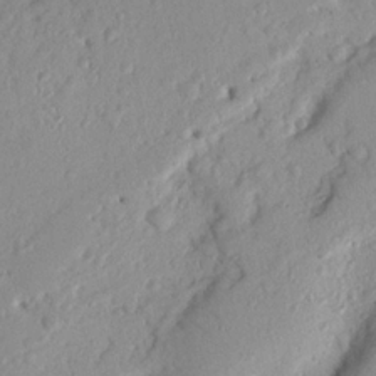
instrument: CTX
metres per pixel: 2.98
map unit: Nhu
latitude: 19.8772
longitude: -77.2348
